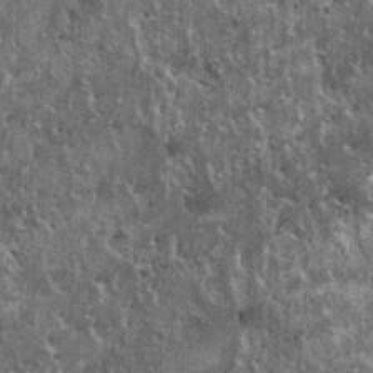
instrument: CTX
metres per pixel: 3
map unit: HNhu
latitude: 2.9513
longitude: 5.0108
